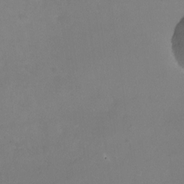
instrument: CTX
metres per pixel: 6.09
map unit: Nhu
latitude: -25.7100
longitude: -72.8947
